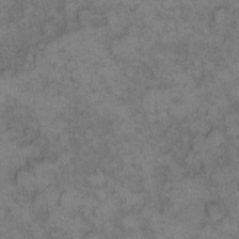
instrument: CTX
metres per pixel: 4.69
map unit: eHh
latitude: 12.5924
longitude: -63.8206
